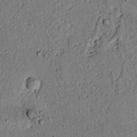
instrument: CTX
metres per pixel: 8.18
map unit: lAvf
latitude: 5.2915
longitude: 168.2361
